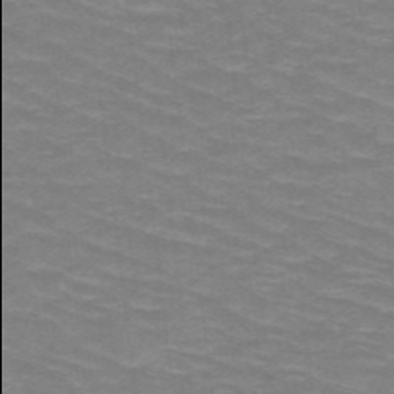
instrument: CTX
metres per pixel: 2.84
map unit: HNb
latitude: -47.9745
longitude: -45.9906
